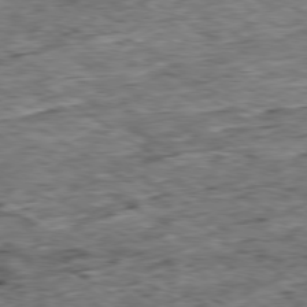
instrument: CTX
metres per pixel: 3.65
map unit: Ap
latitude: -79.6155
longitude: -84.7246
